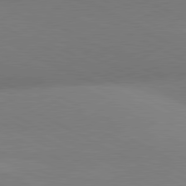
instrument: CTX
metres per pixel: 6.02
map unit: lApd
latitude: 80.8569
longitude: 129.1242
